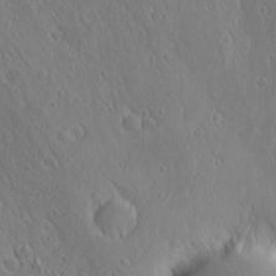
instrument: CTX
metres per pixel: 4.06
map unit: Ave
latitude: 21.4238
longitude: -136.9325
